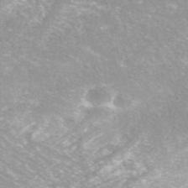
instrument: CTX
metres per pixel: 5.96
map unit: ANa
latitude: 42.6113
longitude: 26.0094
